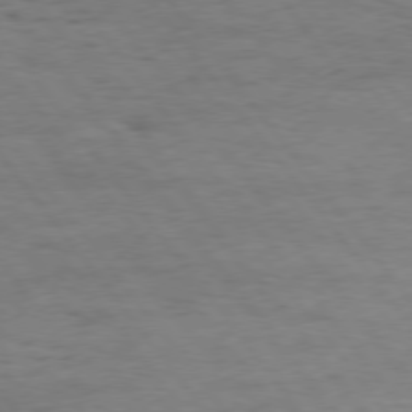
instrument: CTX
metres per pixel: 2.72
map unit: Hpe
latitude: 75.3671
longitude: -143.3293
